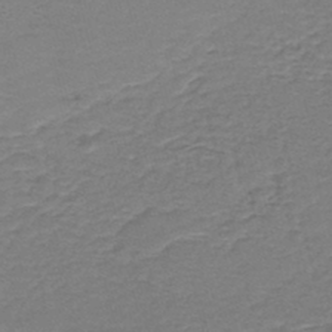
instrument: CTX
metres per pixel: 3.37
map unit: HNb
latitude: -44.5763
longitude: 50.9353
